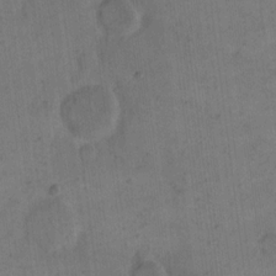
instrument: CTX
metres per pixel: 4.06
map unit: eHh
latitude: 14.1200
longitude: -66.8002
